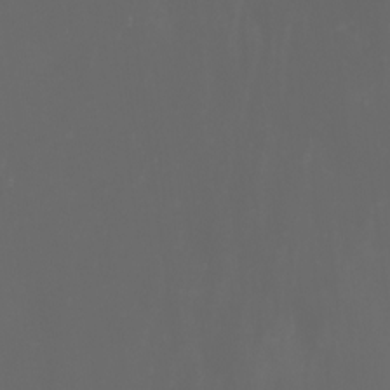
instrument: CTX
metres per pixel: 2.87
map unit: Nhu
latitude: -7.6722
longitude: -73.2159
